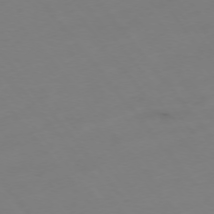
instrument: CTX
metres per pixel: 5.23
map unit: Hpe
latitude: -76.0472
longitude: -10.6869
